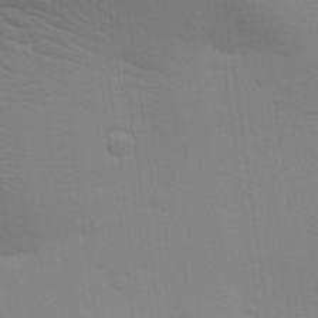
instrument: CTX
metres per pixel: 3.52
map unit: Aa
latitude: 27.7639
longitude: -139.2159
